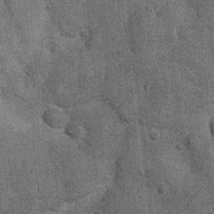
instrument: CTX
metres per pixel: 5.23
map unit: Nhu
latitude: 6.5546
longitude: -23.9717
